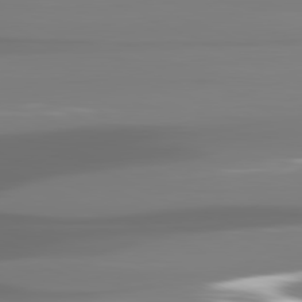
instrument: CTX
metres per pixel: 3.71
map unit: lApd
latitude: 81.2726
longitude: -138.6113
